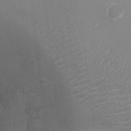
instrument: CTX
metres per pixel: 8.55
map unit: Ht
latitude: -3.1998
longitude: -16.8191
